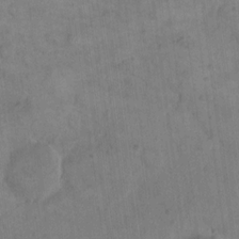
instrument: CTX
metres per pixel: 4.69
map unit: eHh
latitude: 14.5924
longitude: -67.0269
